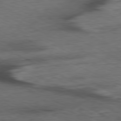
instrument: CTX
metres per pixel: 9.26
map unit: Ap
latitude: -80.9920
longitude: -91.2159
